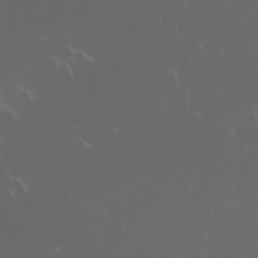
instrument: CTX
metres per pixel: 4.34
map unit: Nhu
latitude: 24.1577
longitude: -62.9136
